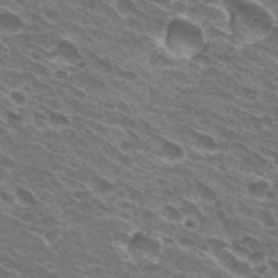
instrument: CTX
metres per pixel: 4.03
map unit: Hto
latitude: 31.7828
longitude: -43.0270
